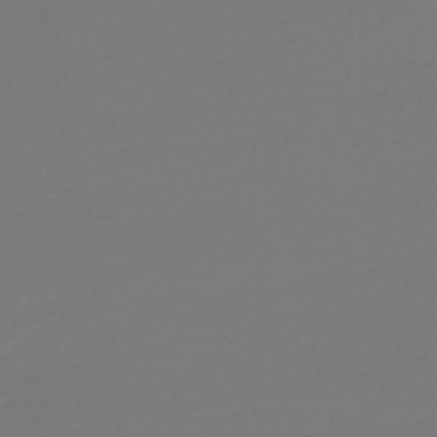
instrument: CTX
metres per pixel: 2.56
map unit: HNb
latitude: -46.8030
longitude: 55.6344
